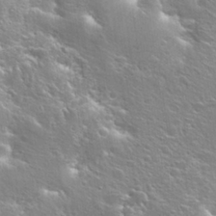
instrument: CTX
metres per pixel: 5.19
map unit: Hto
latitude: 25.6127
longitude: -44.7624
